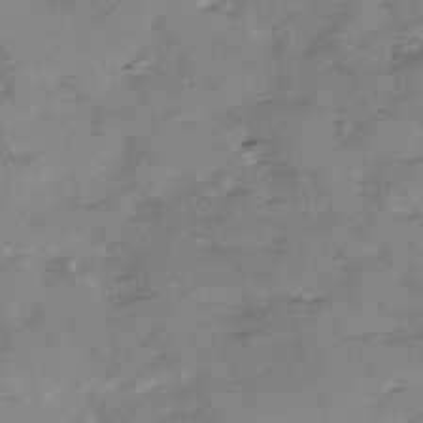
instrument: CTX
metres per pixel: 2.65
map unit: Ave
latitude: 1.2159
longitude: -110.4790
